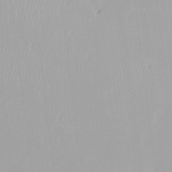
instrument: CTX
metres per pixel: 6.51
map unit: HNhu
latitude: -0.0661
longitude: -5.1781
